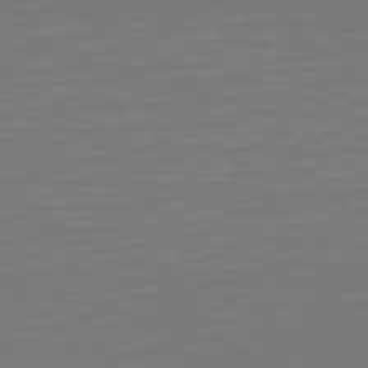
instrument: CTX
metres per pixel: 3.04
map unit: Hpe
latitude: 75.6505
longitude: -124.1011
